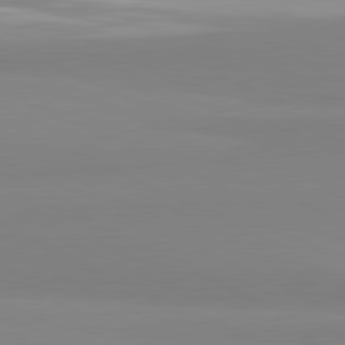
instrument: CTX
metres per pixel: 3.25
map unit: lApd
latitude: 81.7639
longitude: 179.6155
